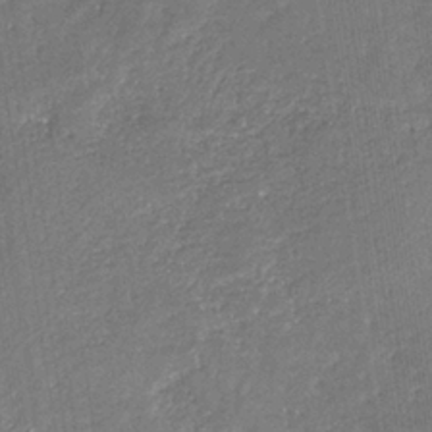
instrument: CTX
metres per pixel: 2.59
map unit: eHb
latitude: -34.4062
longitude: 74.8219
